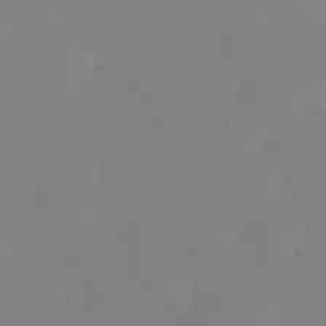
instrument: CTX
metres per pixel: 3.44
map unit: HNhu
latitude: -27.8422
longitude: 74.2740
